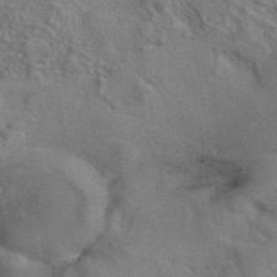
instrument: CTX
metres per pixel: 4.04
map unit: eAb
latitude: 41.7449
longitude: 108.2550
